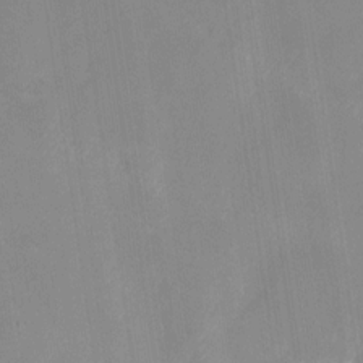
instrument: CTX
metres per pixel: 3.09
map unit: Nhu
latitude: -28.4629
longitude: -62.8569
